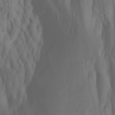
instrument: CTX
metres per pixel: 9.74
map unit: Htu
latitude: -7.7477
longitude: -48.0255
